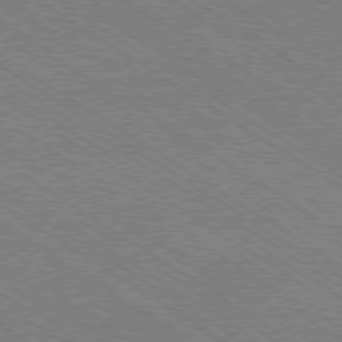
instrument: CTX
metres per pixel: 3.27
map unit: Ap
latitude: -79.4265
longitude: -79.8017
